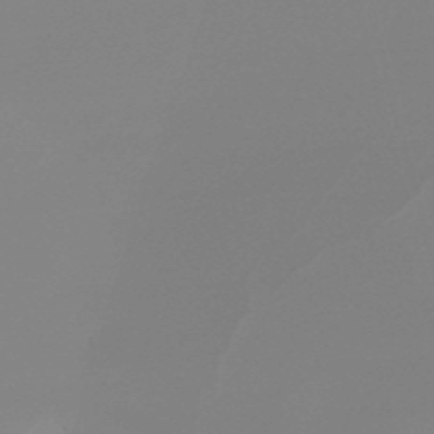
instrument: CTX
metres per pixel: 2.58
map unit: lHb
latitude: -48.8219
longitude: 68.3306
